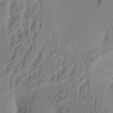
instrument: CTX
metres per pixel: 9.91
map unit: Aa
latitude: 7.7261
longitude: -127.9150
